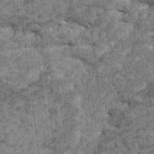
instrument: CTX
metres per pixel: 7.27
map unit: HNhu
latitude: 0.1388
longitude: 5.0297
